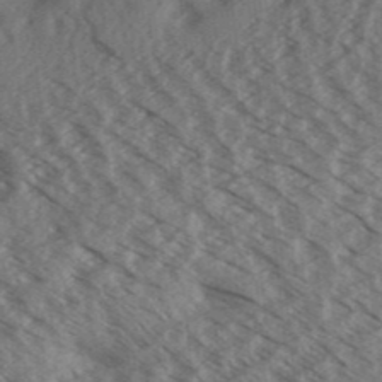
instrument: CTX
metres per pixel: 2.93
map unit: Aa
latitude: 32.1200
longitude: -138.8947
